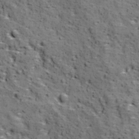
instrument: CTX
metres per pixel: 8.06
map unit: Ave
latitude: 11.5182
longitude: -105.2726
